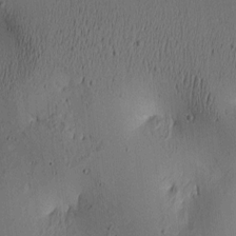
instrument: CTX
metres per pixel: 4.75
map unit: lAa
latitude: 6.2145
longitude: -114.0444
